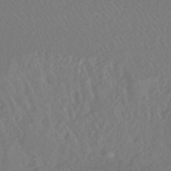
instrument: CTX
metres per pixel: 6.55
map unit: lHb
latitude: -43.5021
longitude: 75.8612
